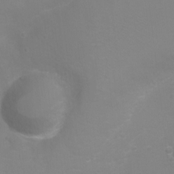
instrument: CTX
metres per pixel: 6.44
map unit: Ht
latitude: -8.0472
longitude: -34.9891
